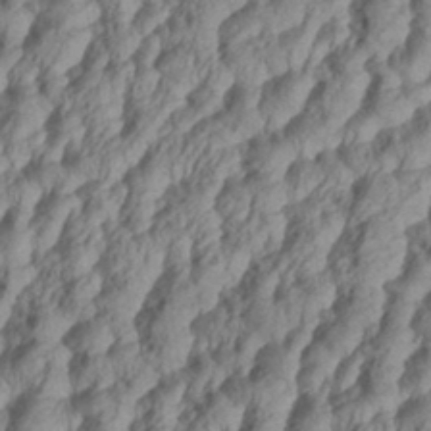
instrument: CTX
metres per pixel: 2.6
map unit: eHh
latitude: 34.5545
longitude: -137.2348
